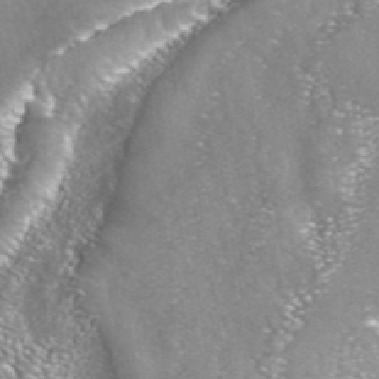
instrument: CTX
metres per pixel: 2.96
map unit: ANa
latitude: 42.0633
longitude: 23.8234
